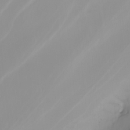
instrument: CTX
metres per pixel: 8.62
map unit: Nhu
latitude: -4.8030
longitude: -92.3845
